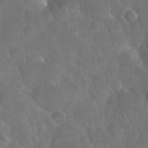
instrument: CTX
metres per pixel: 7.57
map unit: Nhu
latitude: 26.5924
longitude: -56.7624
